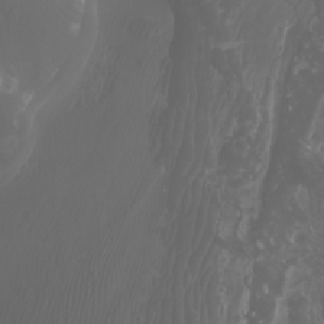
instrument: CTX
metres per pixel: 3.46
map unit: Htu
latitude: -5.0675
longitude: -75.8205
